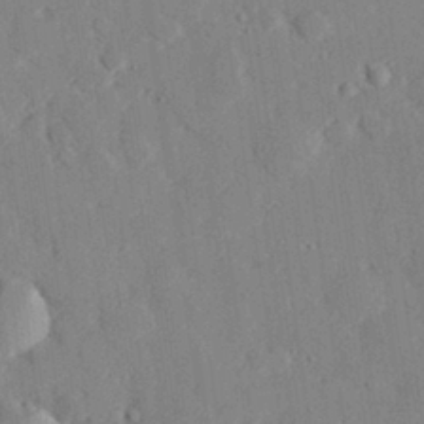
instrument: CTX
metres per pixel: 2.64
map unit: eHh
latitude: 29.1025
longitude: -80.8947
